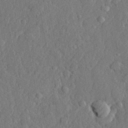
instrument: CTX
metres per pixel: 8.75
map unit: lHvf
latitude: 22.8569
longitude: 143.5777
